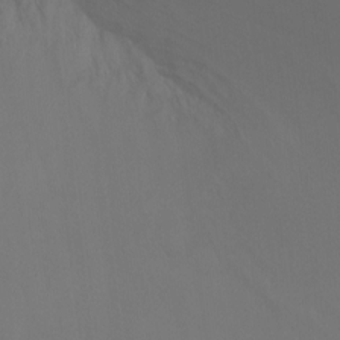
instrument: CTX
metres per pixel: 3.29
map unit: Htu
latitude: -13.6344
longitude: -44.6679
